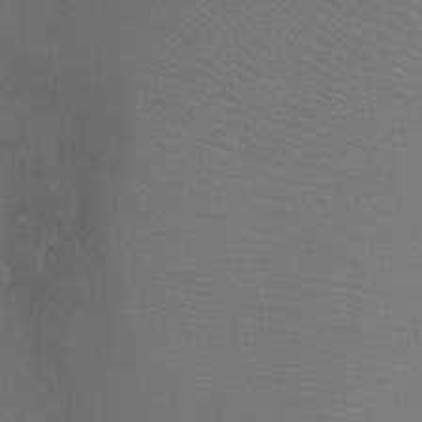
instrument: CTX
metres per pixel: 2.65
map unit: Ht
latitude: -5.7477
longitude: -28.4412
